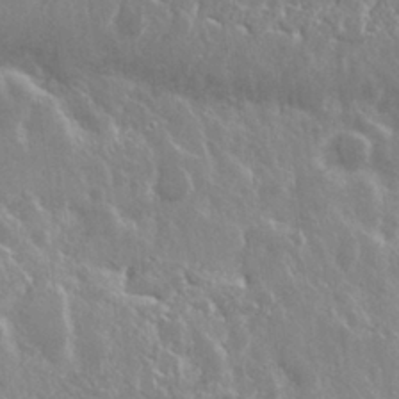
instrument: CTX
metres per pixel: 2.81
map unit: Nhu
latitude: 25.4993
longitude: -59.6127
